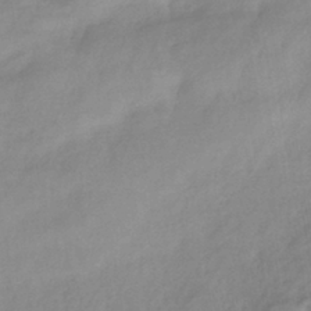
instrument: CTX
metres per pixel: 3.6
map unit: eHb
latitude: -40.4251
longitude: 81.2376
